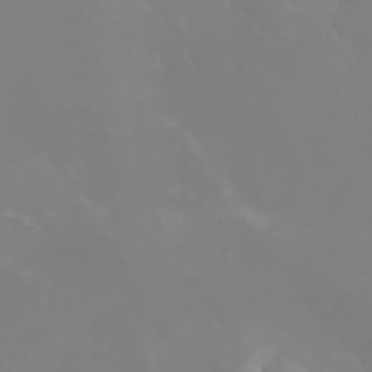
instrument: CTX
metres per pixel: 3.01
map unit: Aa
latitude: -6.7841
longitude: -85.7828
